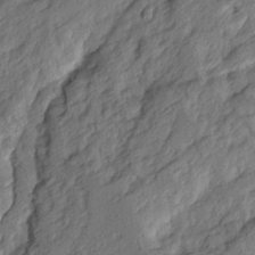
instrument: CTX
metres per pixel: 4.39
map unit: Ave
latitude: 15.0459
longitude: -136.8380
